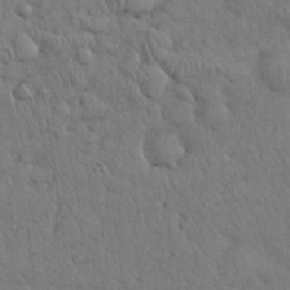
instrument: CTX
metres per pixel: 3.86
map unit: Nhu
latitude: 28.4790
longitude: -68.5546
